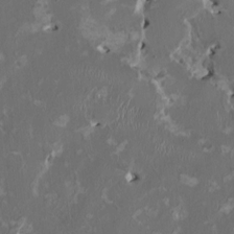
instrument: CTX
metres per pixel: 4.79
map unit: HNhu
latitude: 1.8016
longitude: -4.6490
